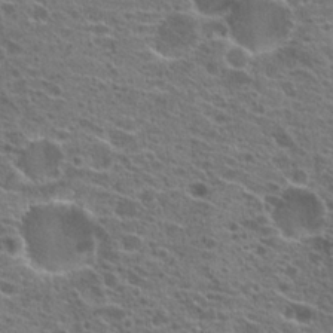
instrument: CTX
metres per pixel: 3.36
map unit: Hto
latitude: 21.7450
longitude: -41.7827
